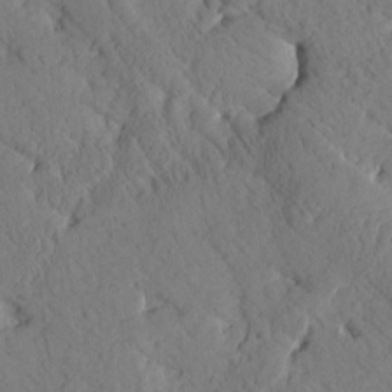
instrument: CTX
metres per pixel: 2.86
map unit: Htu
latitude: 0.5545
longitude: 176.0472
